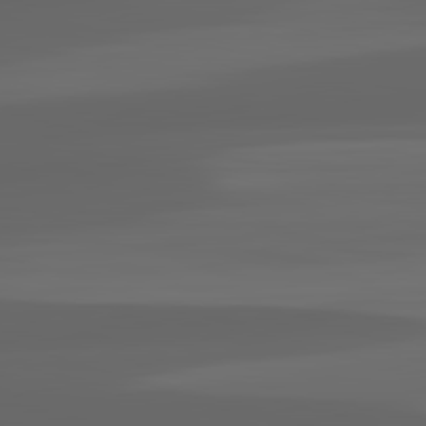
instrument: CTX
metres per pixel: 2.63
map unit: lApd
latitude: 83.0458
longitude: -132.7057
